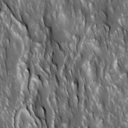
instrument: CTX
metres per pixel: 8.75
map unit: Ave
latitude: 15.4616
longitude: -133.6505
